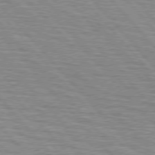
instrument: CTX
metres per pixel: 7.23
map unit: lApd
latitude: 76.4601
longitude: -72.5357
